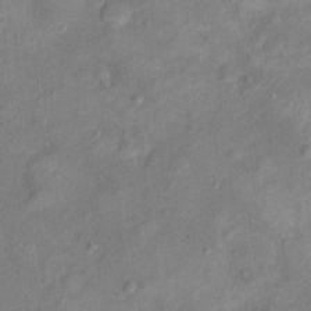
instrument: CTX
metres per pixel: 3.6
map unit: Ht
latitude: 13.3293
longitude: -39.2726
